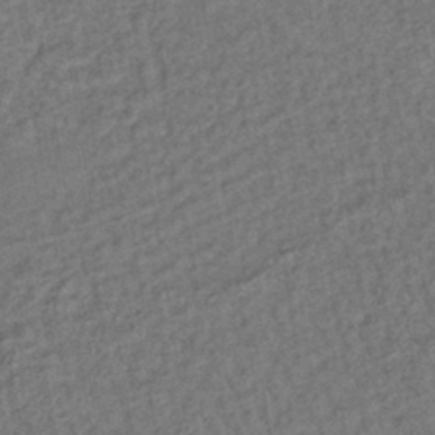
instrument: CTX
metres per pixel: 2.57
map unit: lHb
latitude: -38.7652
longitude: 62.5384
